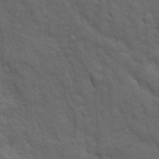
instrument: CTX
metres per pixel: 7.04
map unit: Ave
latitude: 18.8947
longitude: -133.6505
